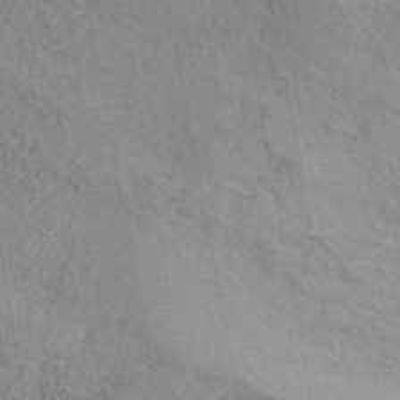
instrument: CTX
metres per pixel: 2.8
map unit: ANa
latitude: 42.9892
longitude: 53.5399
